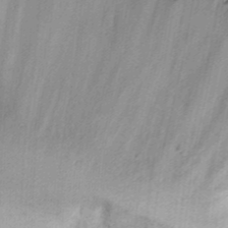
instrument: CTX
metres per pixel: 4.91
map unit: Ht
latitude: 13.4993
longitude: -74.6679
